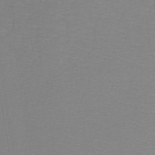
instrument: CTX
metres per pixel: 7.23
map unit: lHb
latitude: -42.4628
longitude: 71.0864
